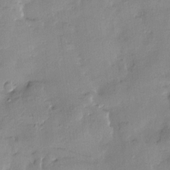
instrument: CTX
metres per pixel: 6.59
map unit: Htu
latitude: -9.1431
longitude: 176.6330
